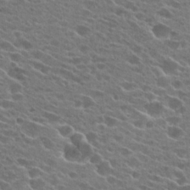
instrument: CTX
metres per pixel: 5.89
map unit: Hto
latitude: 25.1781
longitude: -42.8191
